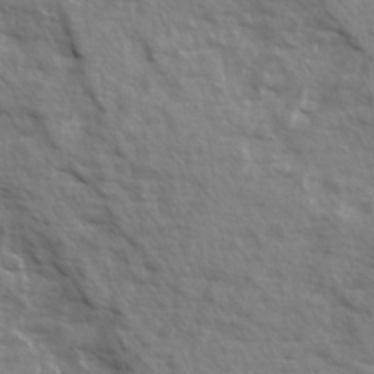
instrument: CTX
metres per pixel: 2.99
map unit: Ave
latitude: 13.1403
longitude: -101.8017
